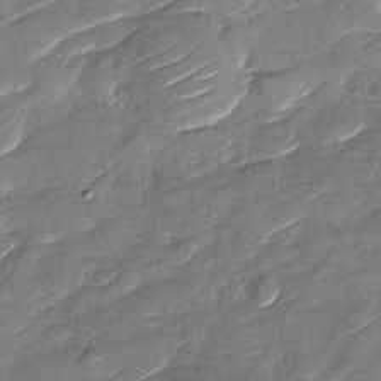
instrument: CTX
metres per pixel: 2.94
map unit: Nhu
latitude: -29.9178
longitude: -73.0270
